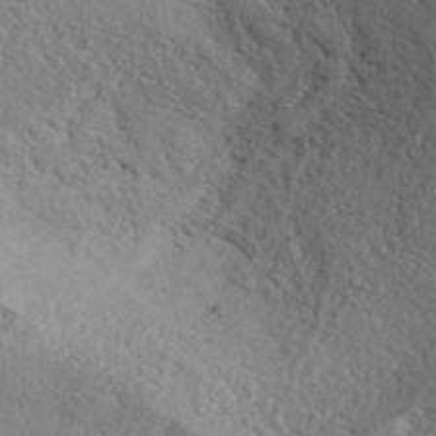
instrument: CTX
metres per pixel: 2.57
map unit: ANa
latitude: 39.5560
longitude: 21.0297
